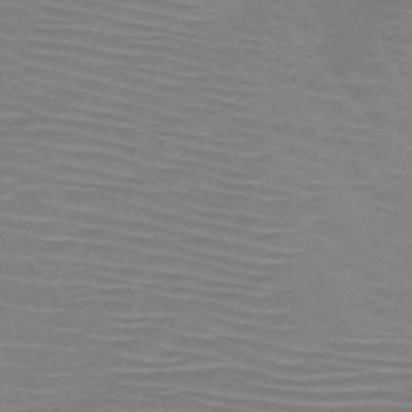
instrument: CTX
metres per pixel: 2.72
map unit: HNb
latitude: -47.1242
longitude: -43.6505
